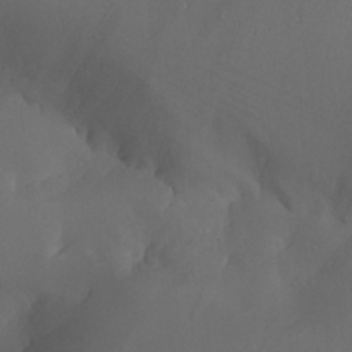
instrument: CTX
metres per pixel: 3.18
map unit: Aa
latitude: 25.8961
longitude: -128.3278
